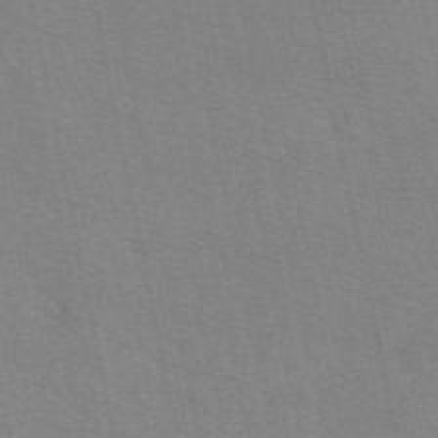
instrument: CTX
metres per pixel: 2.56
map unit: eAb
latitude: 51.1592
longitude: 108.3495
